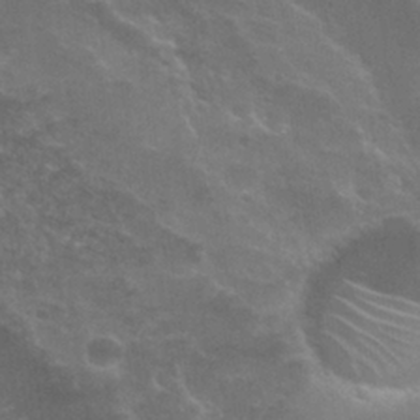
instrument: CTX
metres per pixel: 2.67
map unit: Nhu
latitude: 26.2334
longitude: -51.4237
